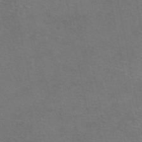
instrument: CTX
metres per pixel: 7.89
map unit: eAb
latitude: 47.9906
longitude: 105.6155
